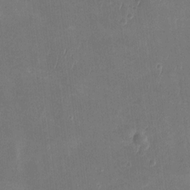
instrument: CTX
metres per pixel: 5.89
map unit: eHh
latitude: 8.5546
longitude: -73.9717
